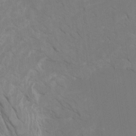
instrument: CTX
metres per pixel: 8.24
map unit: Htu
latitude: -10.3684
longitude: -73.3482
